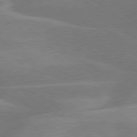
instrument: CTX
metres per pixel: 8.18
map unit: lApd
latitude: 79.6694
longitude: -122.5546
